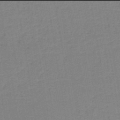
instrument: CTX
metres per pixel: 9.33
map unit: HNb
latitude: -50.0094
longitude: -48.6679
